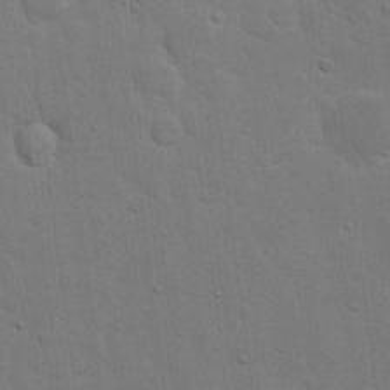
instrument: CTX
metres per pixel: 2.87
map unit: eHh
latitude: 19.9906
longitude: -62.2901
